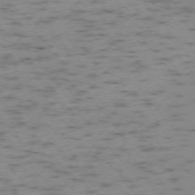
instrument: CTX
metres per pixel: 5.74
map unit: Ap
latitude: -73.7855
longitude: -73.1593
